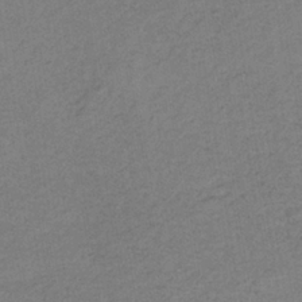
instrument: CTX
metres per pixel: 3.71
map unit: HNb
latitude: -33.6344
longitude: 62.3306
